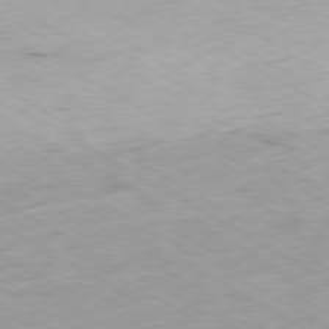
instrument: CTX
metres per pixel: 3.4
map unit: Ap
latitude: -79.2754
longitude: -68.7624
